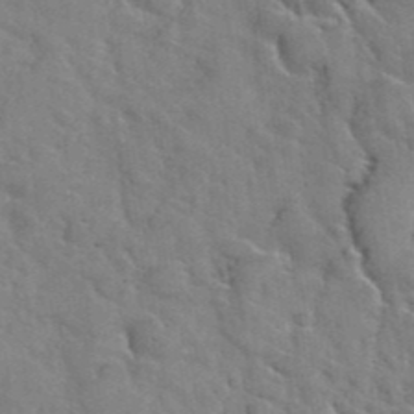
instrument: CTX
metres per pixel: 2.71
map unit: Hto
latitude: 38.5168
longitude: -43.7450
